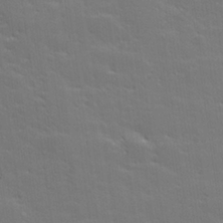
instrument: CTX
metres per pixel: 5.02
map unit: lHvf
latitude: 26.4412
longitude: 141.9178
